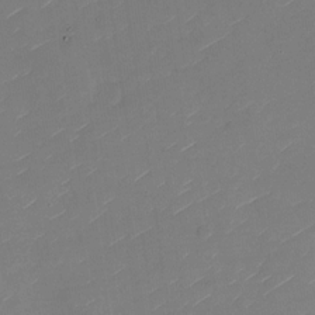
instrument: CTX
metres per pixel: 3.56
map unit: Nhu
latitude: -28.4062
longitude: -73.0270
